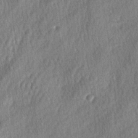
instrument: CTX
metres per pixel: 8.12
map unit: lAa
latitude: -5.1053
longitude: -126.3278
